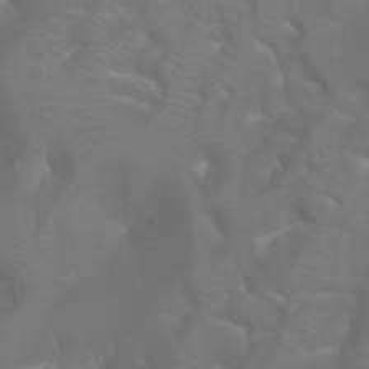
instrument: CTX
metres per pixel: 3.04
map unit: Aa
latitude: -5.7288
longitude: -72.1011
